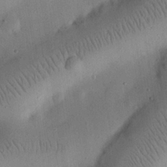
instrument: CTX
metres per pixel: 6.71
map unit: eHh
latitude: 25.0458
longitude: -69.3293
